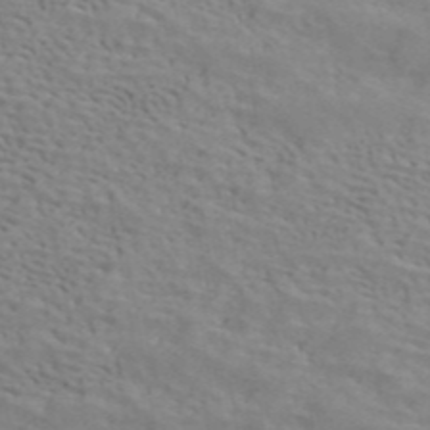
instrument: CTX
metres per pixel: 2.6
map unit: ANa
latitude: 44.9136
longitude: 38.3873
